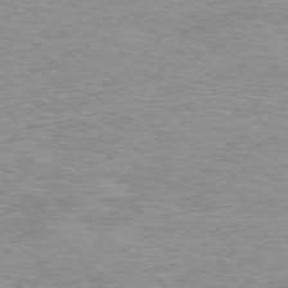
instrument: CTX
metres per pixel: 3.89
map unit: Ap
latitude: -77.5021
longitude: -93.1025
